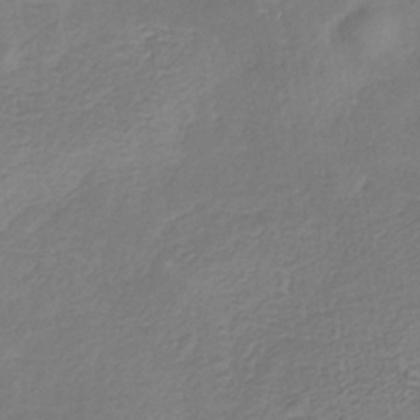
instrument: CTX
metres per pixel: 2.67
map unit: HNb
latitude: -33.6911
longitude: 55.8800
